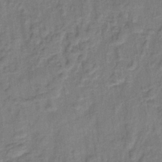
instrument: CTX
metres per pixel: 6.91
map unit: lHb
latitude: -38.1417
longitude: 58.9541
